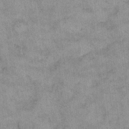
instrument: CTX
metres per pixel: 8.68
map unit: eHh
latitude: 10.6491
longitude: -63.9717
